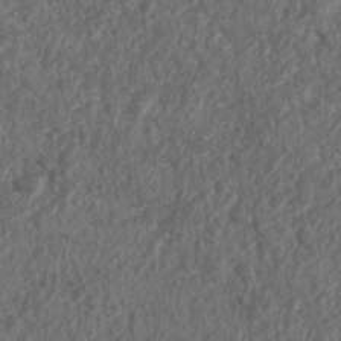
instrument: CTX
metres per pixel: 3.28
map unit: Nhu
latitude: 7.6694
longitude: -20.8002
